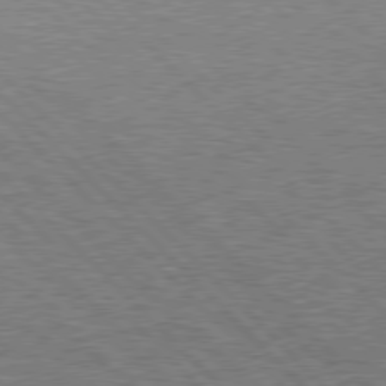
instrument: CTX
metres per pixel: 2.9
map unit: Hpe
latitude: 77.7827
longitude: -157.8583
